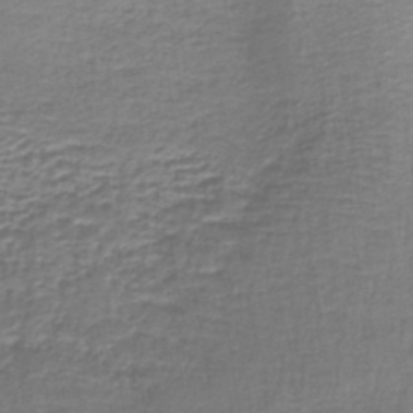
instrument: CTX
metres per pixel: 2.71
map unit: lHb
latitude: -42.6518
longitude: 59.0486
